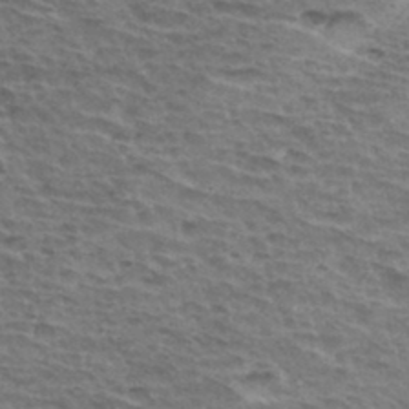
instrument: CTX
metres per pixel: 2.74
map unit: Hto
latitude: 34.9513
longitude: -43.7072
